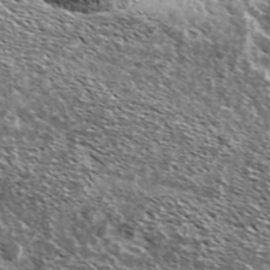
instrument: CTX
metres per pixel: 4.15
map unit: Ave
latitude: 37.9150
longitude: -108.4979
